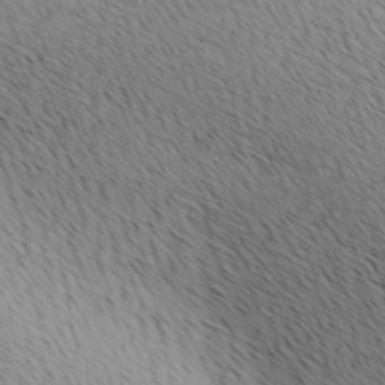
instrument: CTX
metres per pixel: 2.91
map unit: lAa
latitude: 10.2145
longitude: -107.9528
